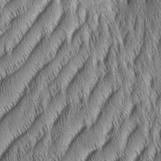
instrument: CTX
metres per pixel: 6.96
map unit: Aa
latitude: 6.8758
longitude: -131.1781
